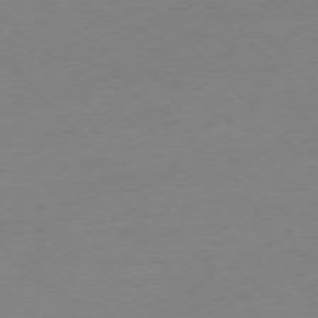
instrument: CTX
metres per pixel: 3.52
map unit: Ap
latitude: -76.5952
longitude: -92.5168
